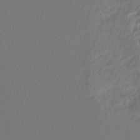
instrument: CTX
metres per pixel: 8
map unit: lHb
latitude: -43.6532
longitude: 75.9745
